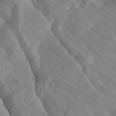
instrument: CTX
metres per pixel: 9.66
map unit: Htu
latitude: 3.1025
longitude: 147.7099
